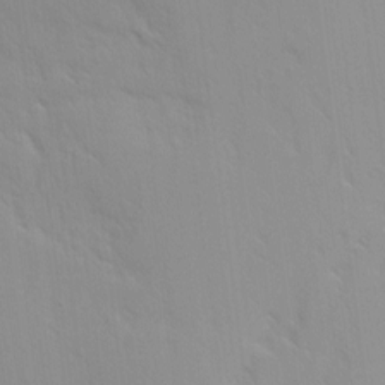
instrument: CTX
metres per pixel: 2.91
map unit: Ave
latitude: 8.8758
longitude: -103.8961
